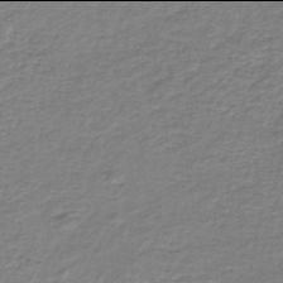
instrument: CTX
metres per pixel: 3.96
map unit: lHb
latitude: -42.0094
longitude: 70.4251
